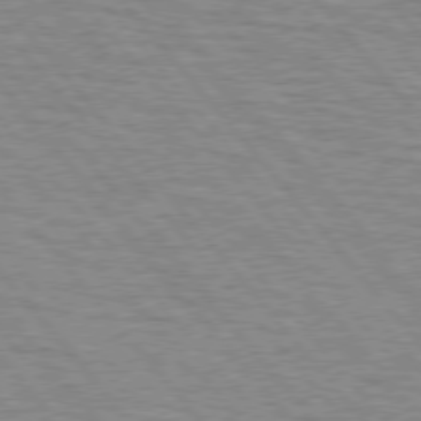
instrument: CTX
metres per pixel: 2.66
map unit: lApd
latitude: 76.1955
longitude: -76.2711
